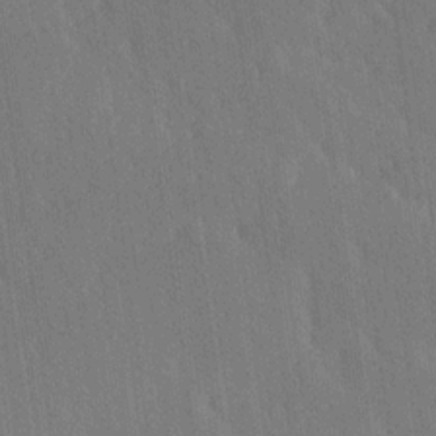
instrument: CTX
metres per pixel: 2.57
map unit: Ave
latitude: 19.4993
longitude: -137.6505
